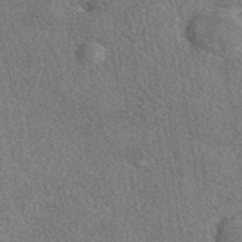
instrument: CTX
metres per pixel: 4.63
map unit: eAb
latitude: 43.1403
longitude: 112.2551
